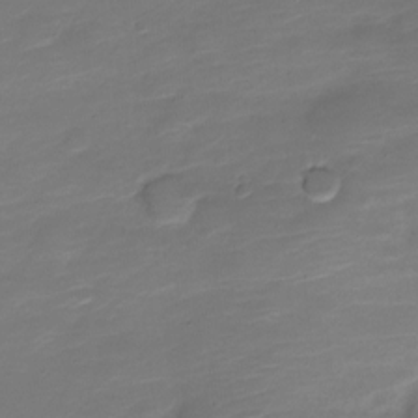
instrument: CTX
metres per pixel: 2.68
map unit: Nve
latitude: -21.4076
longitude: 105.5966
